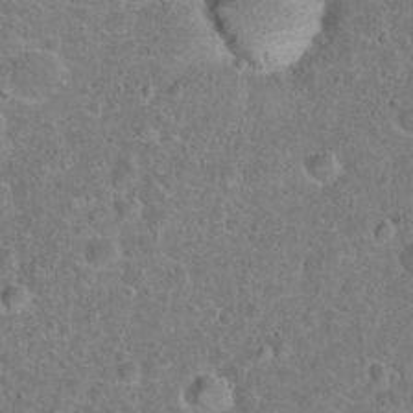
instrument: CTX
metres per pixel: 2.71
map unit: Hto
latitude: 22.2145
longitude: -46.7247
